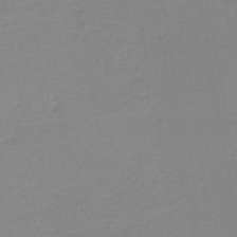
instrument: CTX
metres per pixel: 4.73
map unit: eHh
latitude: -44.4818
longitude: -29.4048
